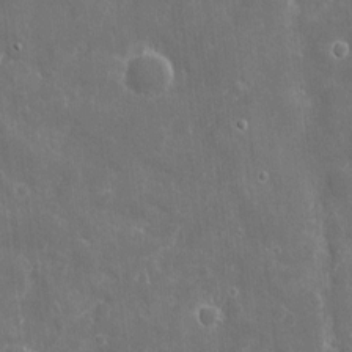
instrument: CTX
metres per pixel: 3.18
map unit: eHh
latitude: 7.7827
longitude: -69.8583
